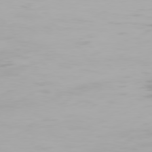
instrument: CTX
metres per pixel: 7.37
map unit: Hpe
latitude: 75.9150
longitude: -142.8191
